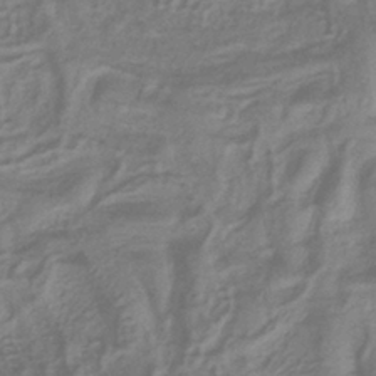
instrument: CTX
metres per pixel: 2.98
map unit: eHb
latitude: -37.5021
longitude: 81.0865
